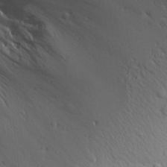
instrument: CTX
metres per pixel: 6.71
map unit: Aa
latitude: 15.4427
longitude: -141.8772
